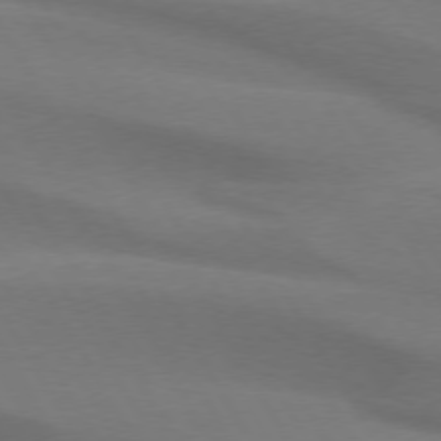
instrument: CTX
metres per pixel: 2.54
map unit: lApd
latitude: 74.4034
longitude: -65.6505
